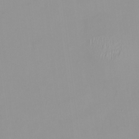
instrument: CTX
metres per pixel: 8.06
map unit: HNhu
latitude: -0.0661
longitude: -5.6883
